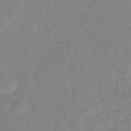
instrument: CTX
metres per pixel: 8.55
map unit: lHb
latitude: -42.4062
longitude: 75.4266
